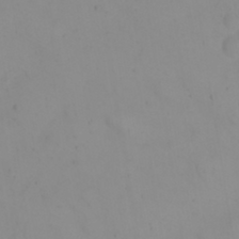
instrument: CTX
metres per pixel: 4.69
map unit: eHh
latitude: 21.9339
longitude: -65.0458
